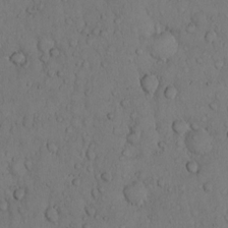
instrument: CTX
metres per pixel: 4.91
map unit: Hto
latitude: 9.7450
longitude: -57.6504
